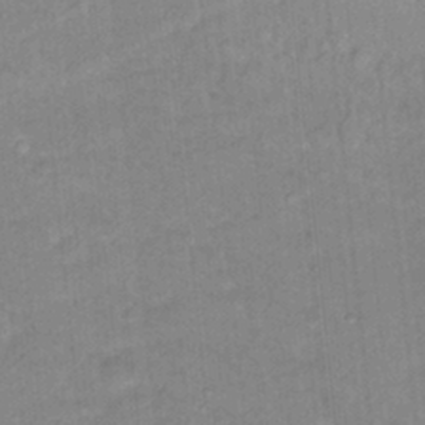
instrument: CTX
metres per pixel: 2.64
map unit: Hto
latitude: 16.2334
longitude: -35.0269
